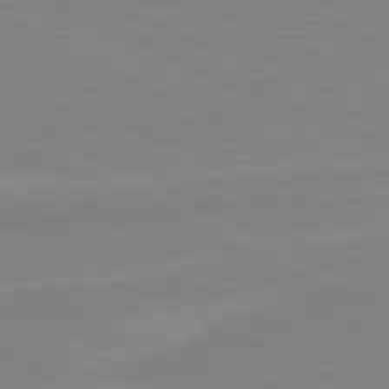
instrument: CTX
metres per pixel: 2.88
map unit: lApd
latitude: 81.1781
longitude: -172.7435
